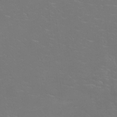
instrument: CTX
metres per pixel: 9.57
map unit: Ht
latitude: -7.6344
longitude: -20.9514
